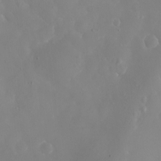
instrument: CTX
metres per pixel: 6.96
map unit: eHh
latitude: -5.5210
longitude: -77.4048
